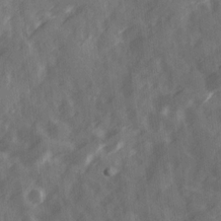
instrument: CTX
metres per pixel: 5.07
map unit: Ave
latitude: 19.4615
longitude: -131.6127
